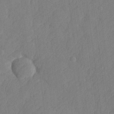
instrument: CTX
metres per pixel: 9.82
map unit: lHvf
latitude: 24.1766
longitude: 141.8989
